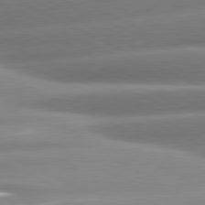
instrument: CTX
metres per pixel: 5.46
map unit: lApd
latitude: 80.8191
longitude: -159.4993
